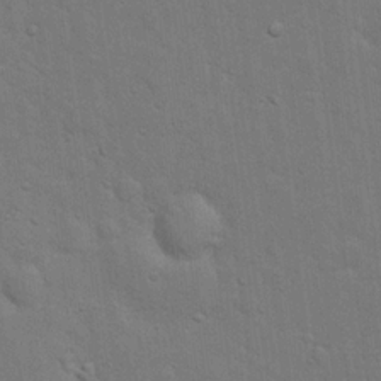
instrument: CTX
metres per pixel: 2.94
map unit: eHh
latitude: 19.7827
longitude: -62.4790
